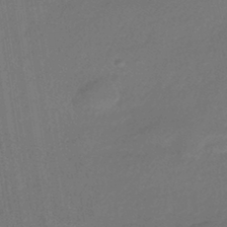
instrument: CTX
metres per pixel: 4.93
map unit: HNhu
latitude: -42.0661
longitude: 94.3117
